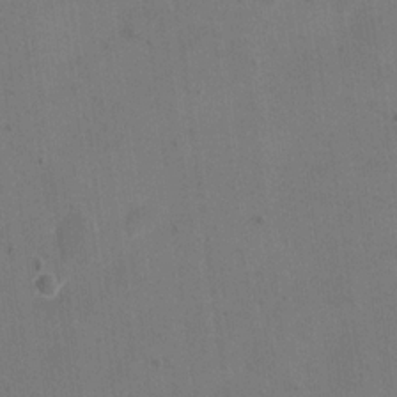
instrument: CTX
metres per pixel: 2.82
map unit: eHh
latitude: 20.0822
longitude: -65.0458
